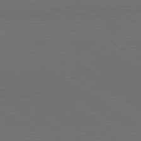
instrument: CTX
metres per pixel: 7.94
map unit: lApd
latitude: 81.3671
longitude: 153.0486
